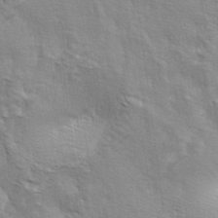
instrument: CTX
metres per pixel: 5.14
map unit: lAa
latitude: -4.3873
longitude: -121.8584
